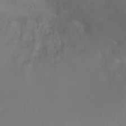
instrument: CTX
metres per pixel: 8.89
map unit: Ht
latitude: -2.2361
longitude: -27.0836
